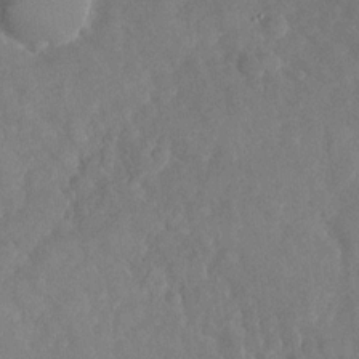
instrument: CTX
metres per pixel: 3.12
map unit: Nhu
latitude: -29.5210
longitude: -60.4034
